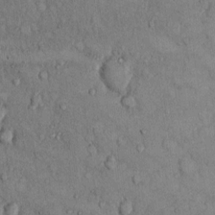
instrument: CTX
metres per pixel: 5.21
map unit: Hto
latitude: 9.4993
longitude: -59.8205
